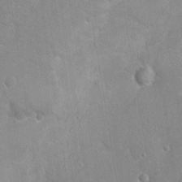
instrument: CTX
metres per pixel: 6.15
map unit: Nhu
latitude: 18.1011
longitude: -34.2144
